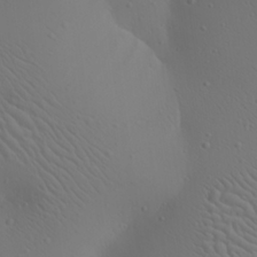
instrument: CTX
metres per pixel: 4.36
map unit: Aa
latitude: 23.0836
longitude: -138.1389
